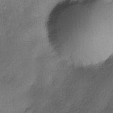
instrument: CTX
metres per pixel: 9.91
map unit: eHh
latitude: -23.4644
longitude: 15.2943
